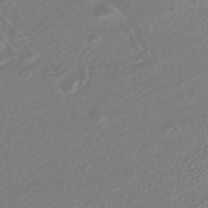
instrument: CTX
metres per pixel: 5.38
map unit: HNhu
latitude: -40.7652
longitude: 100.7841
